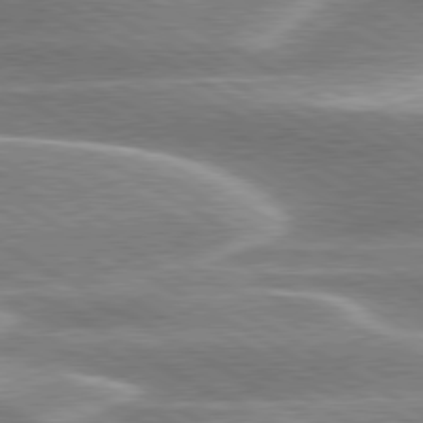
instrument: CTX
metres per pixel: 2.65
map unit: lApd
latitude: 80.2145
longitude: -120.5924
